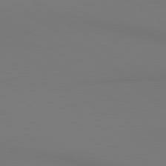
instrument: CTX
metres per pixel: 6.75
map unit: lApd
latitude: 80.5735
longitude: 153.0297
